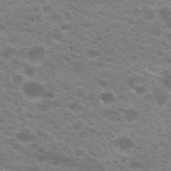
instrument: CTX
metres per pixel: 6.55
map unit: Hto
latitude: 21.3293
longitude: -37.3860
